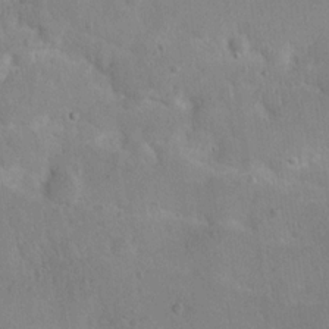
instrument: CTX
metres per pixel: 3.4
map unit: Nhu
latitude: 14.9892
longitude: -29.0647
